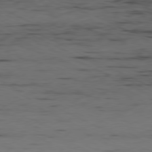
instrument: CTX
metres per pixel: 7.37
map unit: Ap
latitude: -80.6519
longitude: -93.9339
